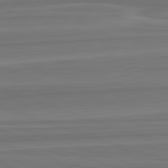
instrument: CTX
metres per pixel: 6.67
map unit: lApd
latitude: 82.8191
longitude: 169.4265
